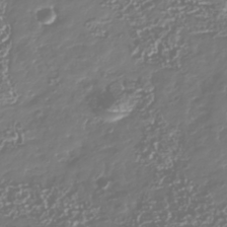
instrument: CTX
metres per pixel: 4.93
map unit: Nhu
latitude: -40.7085
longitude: -82.8946
